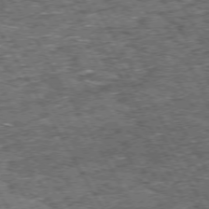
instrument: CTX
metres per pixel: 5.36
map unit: Hpe
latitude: 72.3090
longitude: -127.4049
